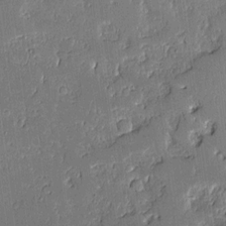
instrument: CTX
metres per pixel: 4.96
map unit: Aa
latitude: 11.3293
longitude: -128.3845
